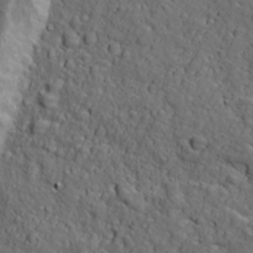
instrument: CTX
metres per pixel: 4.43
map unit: Ave
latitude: 18.1011
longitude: -132.5924
